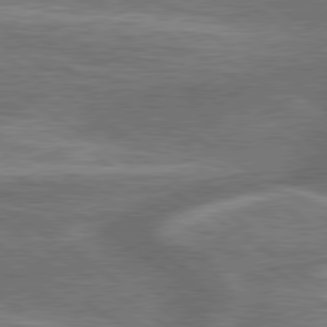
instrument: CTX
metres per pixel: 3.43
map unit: lApd
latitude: 79.7639
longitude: -171.6883
